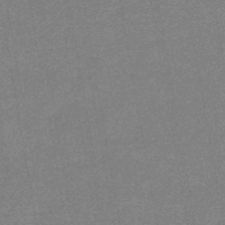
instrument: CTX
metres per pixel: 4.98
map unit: eHb
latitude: -44.9920
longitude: 86.9164
